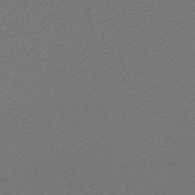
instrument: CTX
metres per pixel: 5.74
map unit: lHb
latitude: -45.7667
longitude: 57.1431
